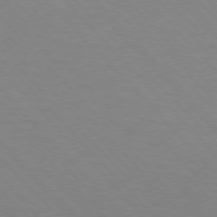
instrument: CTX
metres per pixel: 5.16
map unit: lApd
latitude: 76.0444
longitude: -85.3671
